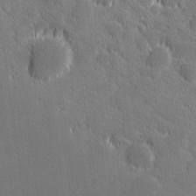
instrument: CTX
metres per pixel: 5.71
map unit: lHvf
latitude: 27.3104
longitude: 142.8408
